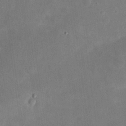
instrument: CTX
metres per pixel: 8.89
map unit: eHh
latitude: 25.0647
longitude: -68.1767
